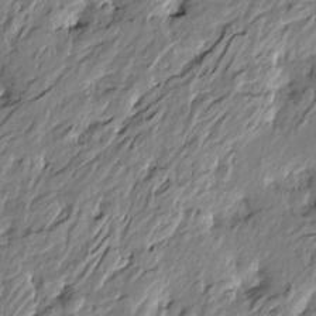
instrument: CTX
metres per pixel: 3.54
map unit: Htu
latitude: -5.5021
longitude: 179.0675
